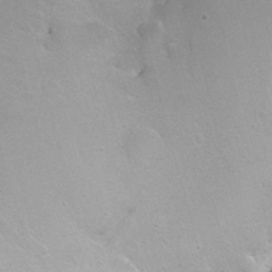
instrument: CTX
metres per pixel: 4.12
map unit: Ht
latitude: -0.1606
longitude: -32.9136
